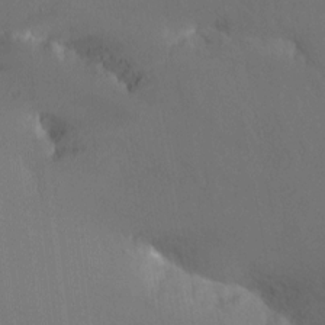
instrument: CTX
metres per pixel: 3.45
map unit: Nhu
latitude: -11.1809
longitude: -75.2915
